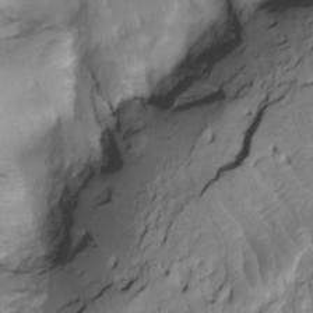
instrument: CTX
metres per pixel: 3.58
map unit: Htu
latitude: -4.3117
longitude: 150.1227
